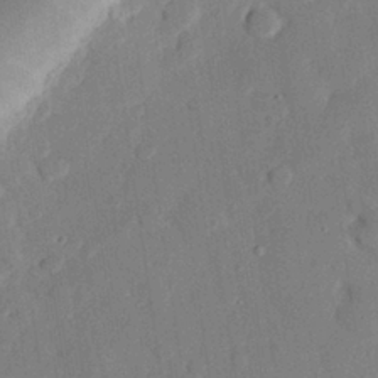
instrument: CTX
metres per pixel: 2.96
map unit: eHh
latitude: 28.2144
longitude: -81.2726
